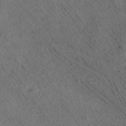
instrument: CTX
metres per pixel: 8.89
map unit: HNhu
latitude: -40.7085
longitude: 99.9178
